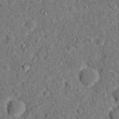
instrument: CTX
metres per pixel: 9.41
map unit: Hto
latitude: 15.7639
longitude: -38.9325
